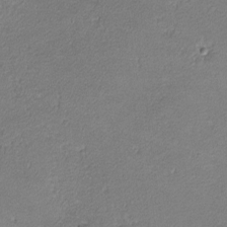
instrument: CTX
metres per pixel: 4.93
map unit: lHvf
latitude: -12.6519
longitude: -102.9891
